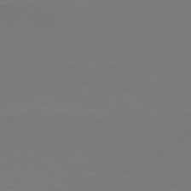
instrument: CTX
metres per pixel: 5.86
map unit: Hpe
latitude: 78.2145
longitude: -121.5560
